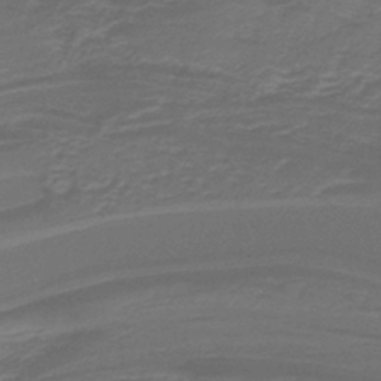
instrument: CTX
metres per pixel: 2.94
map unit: lHb
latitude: -39.5210
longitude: 55.3699
